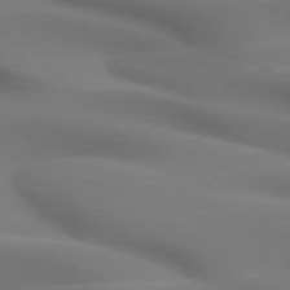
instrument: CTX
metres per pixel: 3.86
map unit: lApd
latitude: 72.6680
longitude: -52.0444
